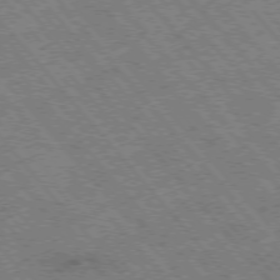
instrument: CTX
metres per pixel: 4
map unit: Hpe
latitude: -76.3117
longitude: -20.1389
